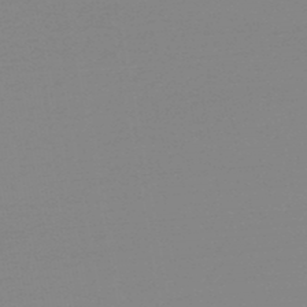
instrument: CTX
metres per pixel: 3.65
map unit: lHb
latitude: -48.1417
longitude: 65.1809
